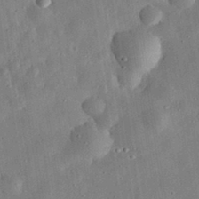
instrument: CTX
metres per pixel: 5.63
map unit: eHh
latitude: 32.0255
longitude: -76.9702
